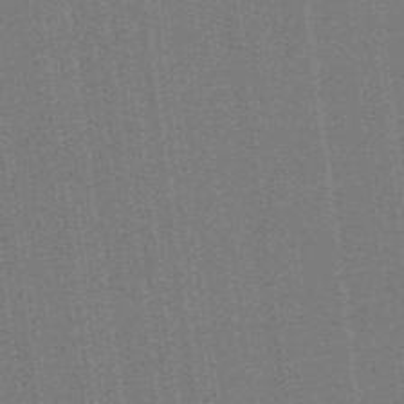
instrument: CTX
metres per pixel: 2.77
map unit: lHb
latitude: -47.5399
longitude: 59.3131
